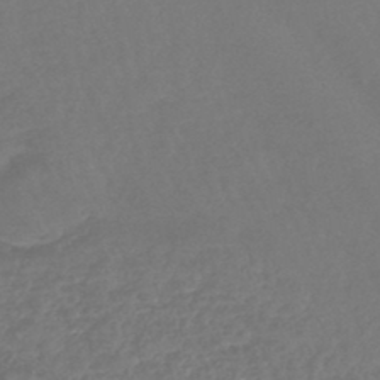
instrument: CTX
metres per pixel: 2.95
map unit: lHb
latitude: -45.4643
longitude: 73.5777
